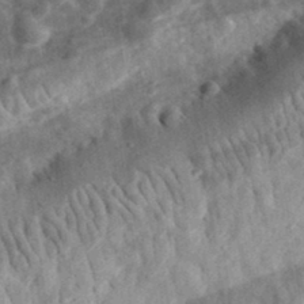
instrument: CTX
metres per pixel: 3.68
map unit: eHh
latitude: 34.6679
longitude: -78.9325
